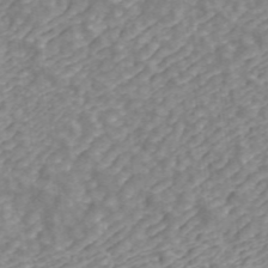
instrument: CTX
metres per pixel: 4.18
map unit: ANa
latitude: 43.0647
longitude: 26.1416
